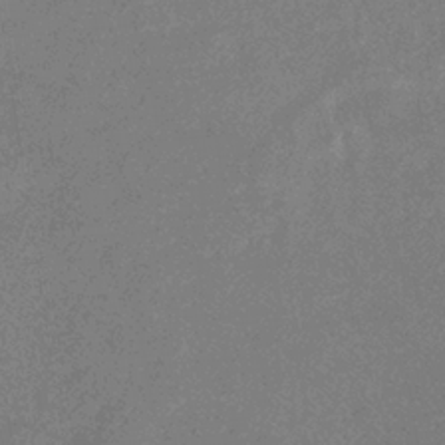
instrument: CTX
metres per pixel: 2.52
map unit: eHb
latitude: -37.6532
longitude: 76.8030
